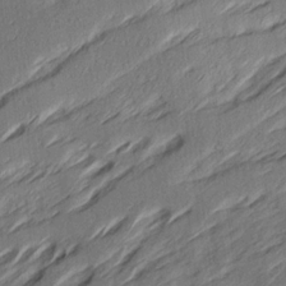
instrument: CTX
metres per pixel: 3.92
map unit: Ave
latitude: 16.0633
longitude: -137.4805
